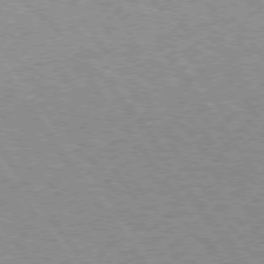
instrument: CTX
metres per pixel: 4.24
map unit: Hpe
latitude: 73.1593
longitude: -141.5182
